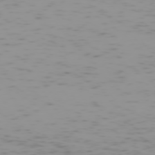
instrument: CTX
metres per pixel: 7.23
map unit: Hpe
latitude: -74.2929
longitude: 7.5588
